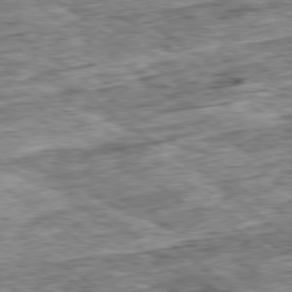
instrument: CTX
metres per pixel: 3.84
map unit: Ap
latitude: -79.4454
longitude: -86.4412
